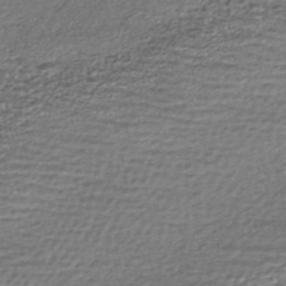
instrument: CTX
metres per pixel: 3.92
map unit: HNhu
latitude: -45.5399
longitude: 105.8422
